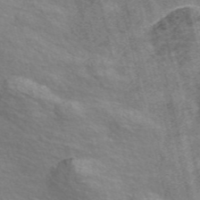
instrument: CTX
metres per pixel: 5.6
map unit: Nve
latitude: -56.5007
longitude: 53.4832
